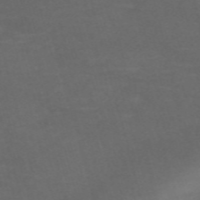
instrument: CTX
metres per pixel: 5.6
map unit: Nve
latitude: -58.9730
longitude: 59.3509
